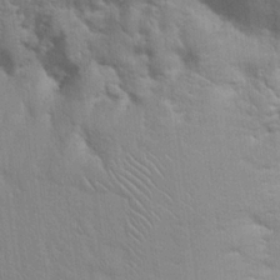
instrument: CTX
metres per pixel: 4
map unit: Hto
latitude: 20.7058
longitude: -52.1200
